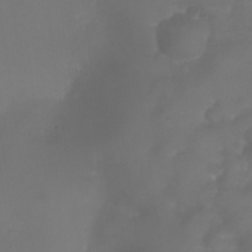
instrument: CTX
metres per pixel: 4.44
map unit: Nhu
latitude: 25.1592
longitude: -63.0648
